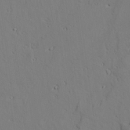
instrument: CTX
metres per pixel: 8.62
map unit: lAvf
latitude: 26.5735
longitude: -110.6113
